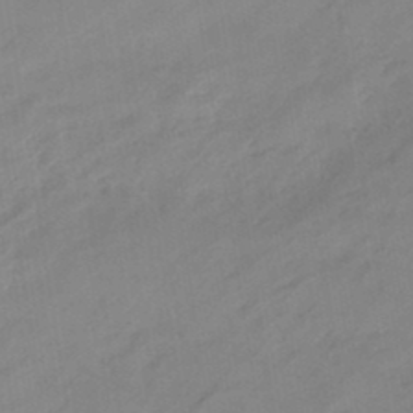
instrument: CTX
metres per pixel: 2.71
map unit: eHb
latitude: -45.8800
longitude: 85.1053
